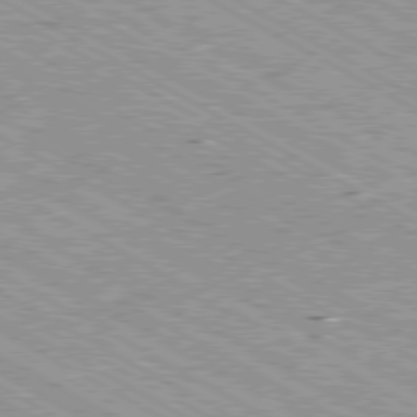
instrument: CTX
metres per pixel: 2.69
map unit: Ap
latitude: -80.4440
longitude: -53.3482
